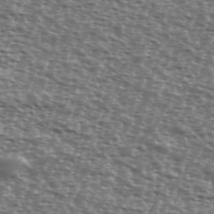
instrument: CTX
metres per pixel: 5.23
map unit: Ave
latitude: 38.8947
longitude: -111.8206
